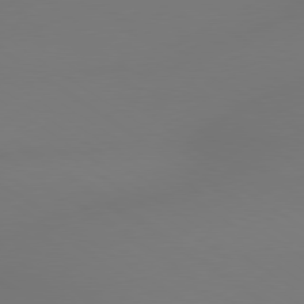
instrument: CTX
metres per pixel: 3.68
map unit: lApd
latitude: 79.0837
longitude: -143.5182
